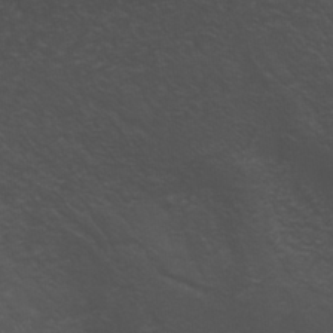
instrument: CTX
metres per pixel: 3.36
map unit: Nhe
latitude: -34.7085
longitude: -144.4223
